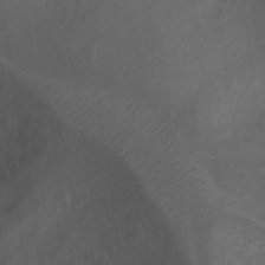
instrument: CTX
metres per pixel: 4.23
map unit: Ht
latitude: 2.3089
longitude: -27.1781
